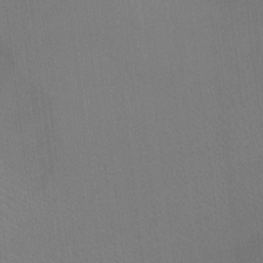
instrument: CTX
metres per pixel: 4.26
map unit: Ht
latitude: -10.2740
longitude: -38.4979
